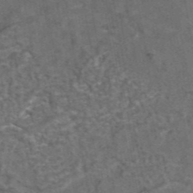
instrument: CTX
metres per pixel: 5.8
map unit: eAb
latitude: 43.2159
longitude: 107.2943
